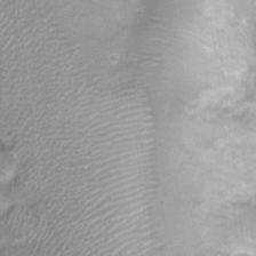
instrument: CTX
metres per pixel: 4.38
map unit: Nhu
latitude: 1.4237
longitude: -15.7828
